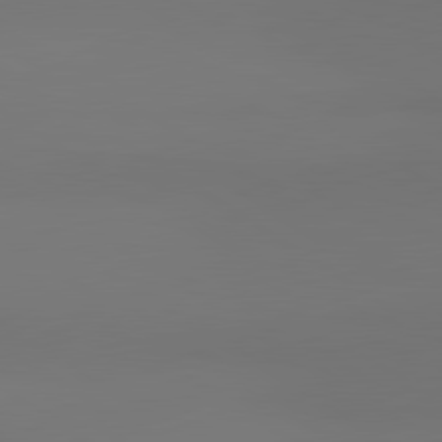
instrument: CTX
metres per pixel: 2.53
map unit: lApd
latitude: 81.2159
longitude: 152.9730
